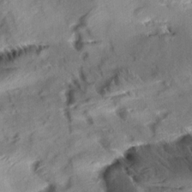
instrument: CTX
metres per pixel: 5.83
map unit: Aa
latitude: 10.1578
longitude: -140.6112
